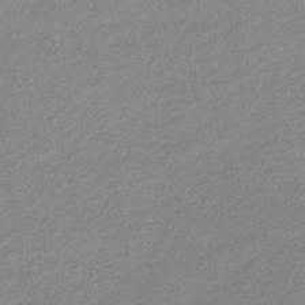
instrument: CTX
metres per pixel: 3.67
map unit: HNhu
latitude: -42.1038
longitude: 95.4643
